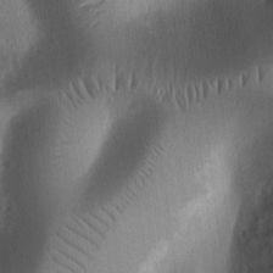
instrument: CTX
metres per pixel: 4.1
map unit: Ht
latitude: 10.9703
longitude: -74.8569
